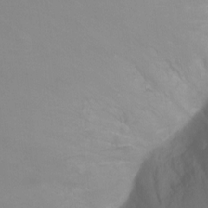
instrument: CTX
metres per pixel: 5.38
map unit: Ht
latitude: -0.6708
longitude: -35.1781
